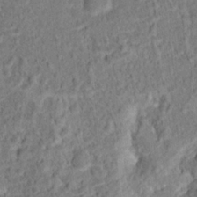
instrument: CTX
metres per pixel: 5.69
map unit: Hto
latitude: 15.1026
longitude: -38.9891
